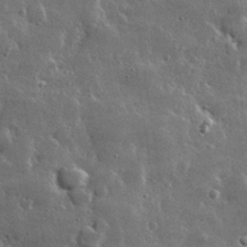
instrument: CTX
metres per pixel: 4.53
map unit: lHvf
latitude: 32.7246
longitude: -90.7246
